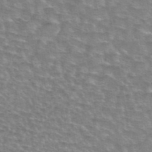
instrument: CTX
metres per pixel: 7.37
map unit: eAb
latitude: 44.8380
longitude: 106.4629
